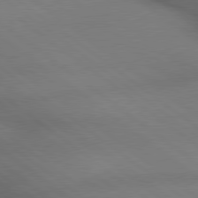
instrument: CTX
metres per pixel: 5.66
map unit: lApd
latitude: 79.2915
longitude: -167.6693
